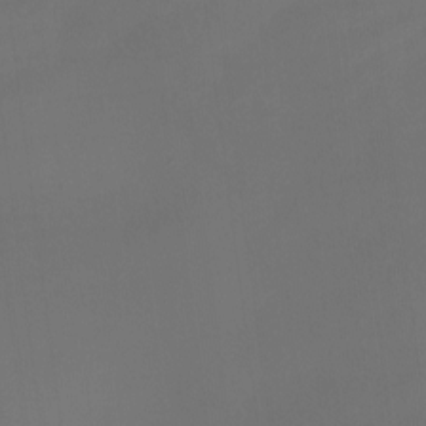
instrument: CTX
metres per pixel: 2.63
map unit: Htu
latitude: -13.4643
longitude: -48.4979
